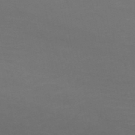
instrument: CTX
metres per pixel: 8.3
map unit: HNb
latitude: -50.6896
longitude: -43.2537
